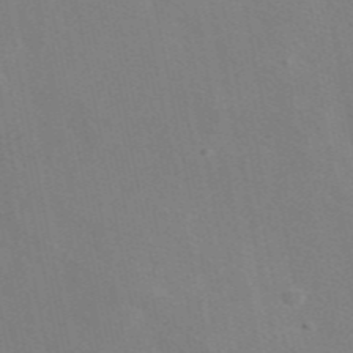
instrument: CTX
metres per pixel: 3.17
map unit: eAb
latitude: 46.7247
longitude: 116.1794
